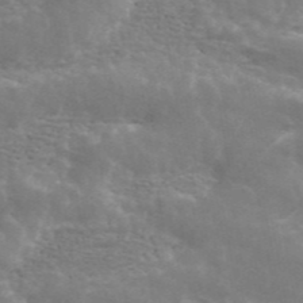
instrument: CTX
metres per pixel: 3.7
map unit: ANa
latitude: 45.0080
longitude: 28.9731
